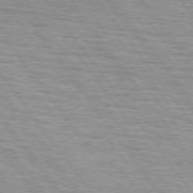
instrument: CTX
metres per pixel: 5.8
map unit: lApd
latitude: 75.1970
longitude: -75.4615
